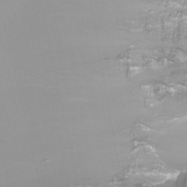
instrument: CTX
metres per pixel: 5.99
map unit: Nhu
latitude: -7.6533
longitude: -76.8380
